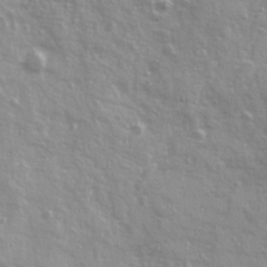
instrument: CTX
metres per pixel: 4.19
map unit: Ave
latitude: 21.3860
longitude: -132.6302
